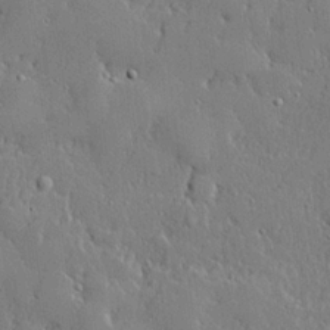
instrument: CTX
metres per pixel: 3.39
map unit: lHvf
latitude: 21.6505
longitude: 143.1809
